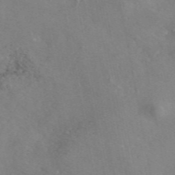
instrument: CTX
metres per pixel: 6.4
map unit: eAb
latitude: 46.1578
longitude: 110.8597
